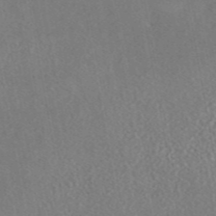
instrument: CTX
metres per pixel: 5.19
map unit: eAb
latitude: 44.6301
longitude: 124.3684
